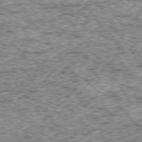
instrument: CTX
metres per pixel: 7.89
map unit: Ap
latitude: -75.0487
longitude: -87.6316
